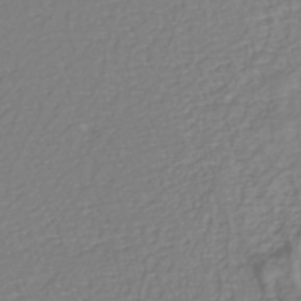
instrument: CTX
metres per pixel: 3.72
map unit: eHh
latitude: -42.8785
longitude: -32.8380
